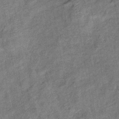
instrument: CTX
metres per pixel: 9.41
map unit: eHb
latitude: -39.3321
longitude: 77.9367
